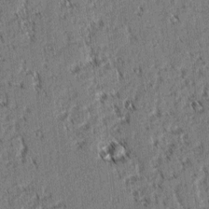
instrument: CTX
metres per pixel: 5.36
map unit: lAvf
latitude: 2.6490
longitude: -106.0822
